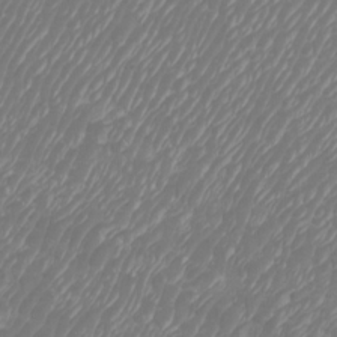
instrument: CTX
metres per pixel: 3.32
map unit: Htu
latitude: -5.6722
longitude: -74.8947
